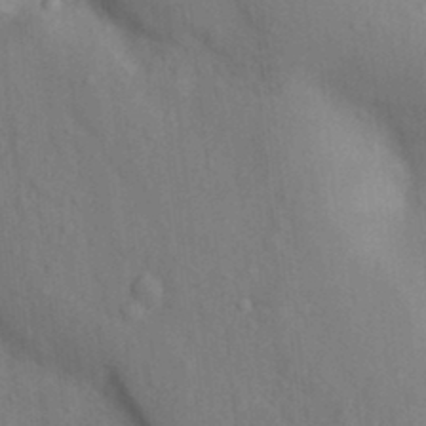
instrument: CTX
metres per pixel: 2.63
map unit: Nhu
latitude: 11.4804
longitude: -28.2144
